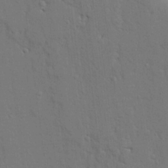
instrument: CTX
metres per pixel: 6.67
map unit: Aa
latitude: 21.6316
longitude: -124.8191
